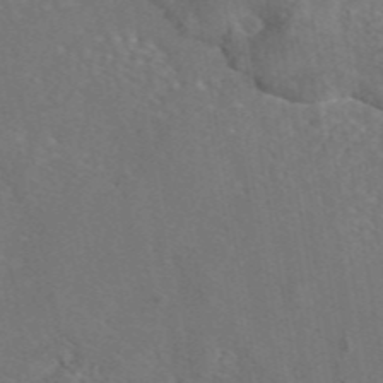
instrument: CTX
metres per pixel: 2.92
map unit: eAb
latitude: 45.8961
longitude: 109.4454
